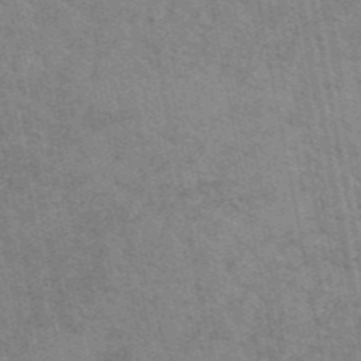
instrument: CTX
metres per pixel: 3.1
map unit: eAb
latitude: 45.4237
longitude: 121.8989
